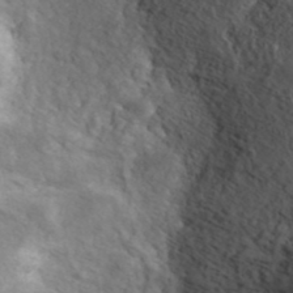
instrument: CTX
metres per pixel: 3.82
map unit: ANa
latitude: 41.2348
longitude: 14.7274
